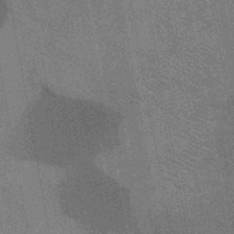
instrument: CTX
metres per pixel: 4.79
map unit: HNb
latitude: -44.5007
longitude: -37.6316
